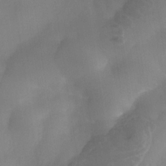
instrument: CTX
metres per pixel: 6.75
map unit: Nhe
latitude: -36.6707
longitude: -113.0080
